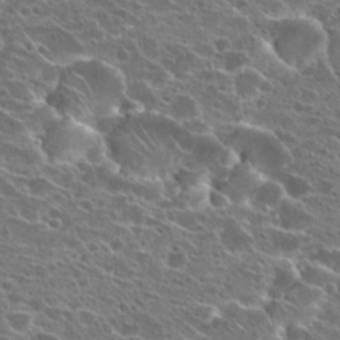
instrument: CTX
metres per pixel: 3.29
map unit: Hto
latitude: 22.3656
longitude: -40.1010
